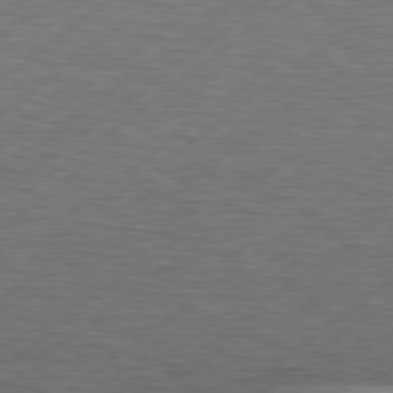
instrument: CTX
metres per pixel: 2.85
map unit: Hpe
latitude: 79.0648
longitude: -120.5168
